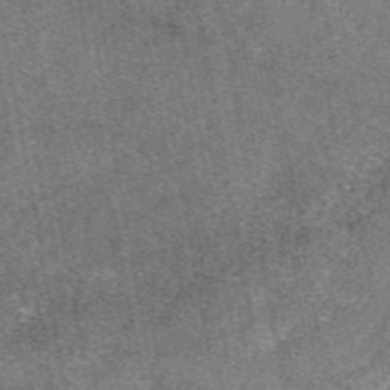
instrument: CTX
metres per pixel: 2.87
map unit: eAb
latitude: 47.8206
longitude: 107.3132
